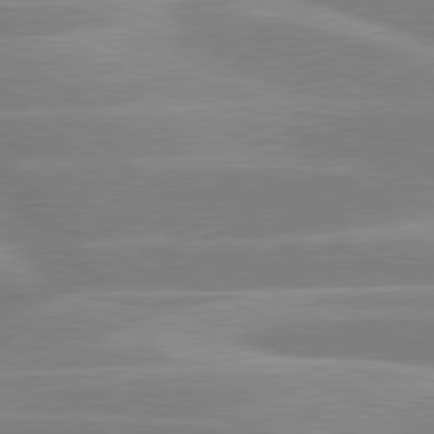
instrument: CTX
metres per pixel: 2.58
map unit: lApd
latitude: 80.1767
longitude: -123.5560
